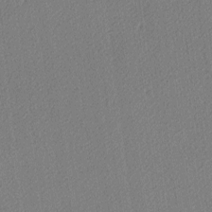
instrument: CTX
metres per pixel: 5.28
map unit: lAa
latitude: -10.3873
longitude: -127.2159
